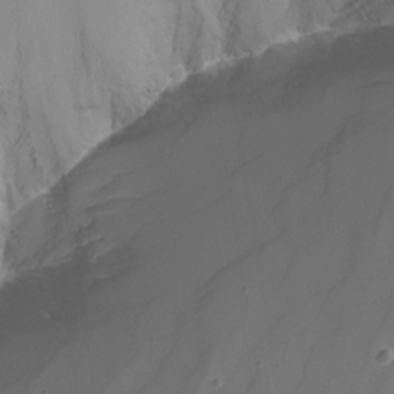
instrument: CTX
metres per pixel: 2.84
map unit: Nhu
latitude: -8.3117
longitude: -78.8569
